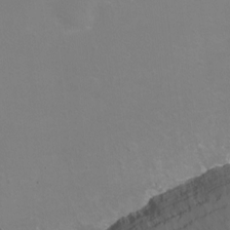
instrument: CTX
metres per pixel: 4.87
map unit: Nhu
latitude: -11.6722
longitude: -47.5560
